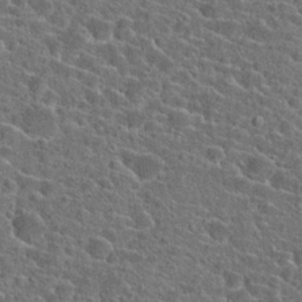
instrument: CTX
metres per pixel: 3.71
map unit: Hto
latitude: 23.7638
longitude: -44.6112
